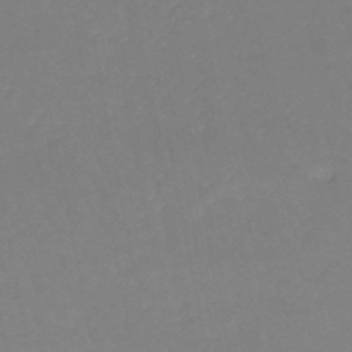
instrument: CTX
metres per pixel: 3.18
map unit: HNb
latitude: -50.5952
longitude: -53.5938
